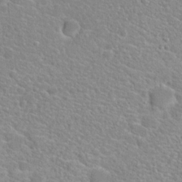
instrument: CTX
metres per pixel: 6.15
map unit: Hto
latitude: 20.1767
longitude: -39.1970
